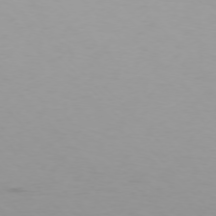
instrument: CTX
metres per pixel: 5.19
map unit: Ap
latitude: -75.5399
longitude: -69.0270
